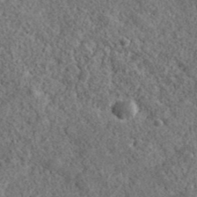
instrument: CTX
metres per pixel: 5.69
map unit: ANa
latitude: 40.1577
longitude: -90.1200
